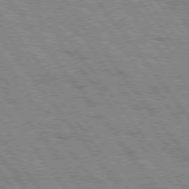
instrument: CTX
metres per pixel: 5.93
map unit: Hpe
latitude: 75.1970
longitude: -152.8191
